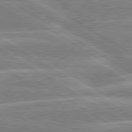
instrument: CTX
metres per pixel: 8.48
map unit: lApd
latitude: 80.3278
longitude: -130.5735
